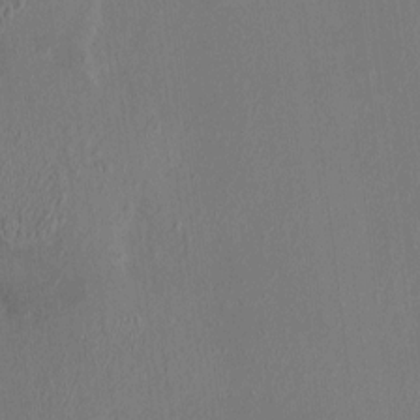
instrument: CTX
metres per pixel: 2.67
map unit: HNhu
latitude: 4.6868
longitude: 7.2376
